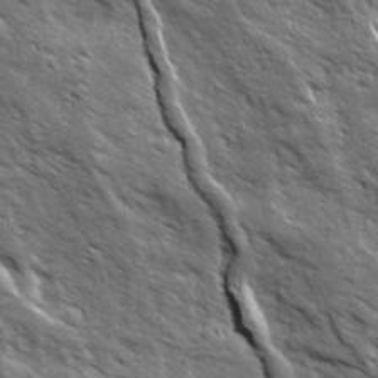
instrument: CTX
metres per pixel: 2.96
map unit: Ave
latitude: 19.4615
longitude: -135.3103
